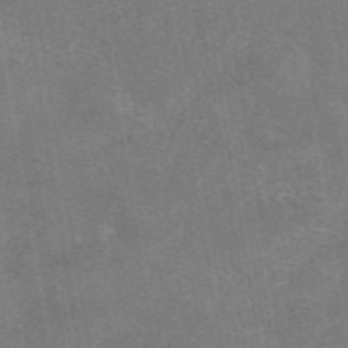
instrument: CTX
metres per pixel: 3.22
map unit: eAb
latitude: 47.5749
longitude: 102.6519
